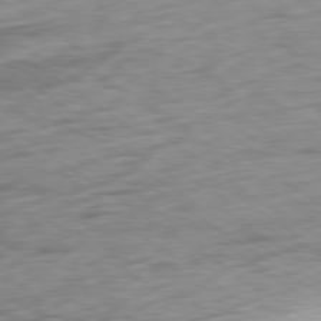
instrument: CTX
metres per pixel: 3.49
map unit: Ap
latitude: -80.3684
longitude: -69.9528
